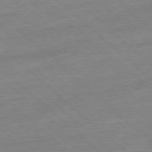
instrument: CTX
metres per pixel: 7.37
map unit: Ap
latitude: -77.3321
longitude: -96.8569
